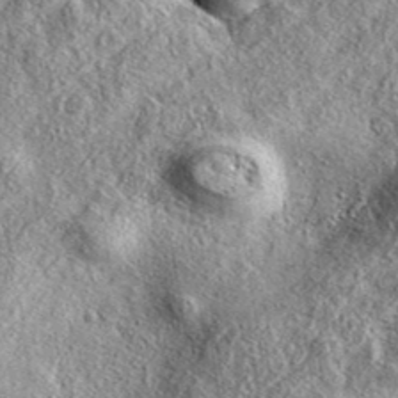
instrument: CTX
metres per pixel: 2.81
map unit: eAb
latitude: 38.1389
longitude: 109.6533
